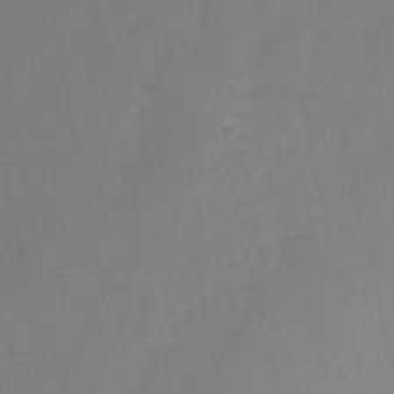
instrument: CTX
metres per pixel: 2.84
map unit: Nhu
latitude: -8.7463
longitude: -47.0081
